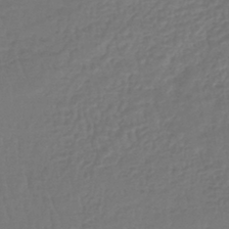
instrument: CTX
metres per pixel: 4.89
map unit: lHb
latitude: -42.1227
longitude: 65.5777
